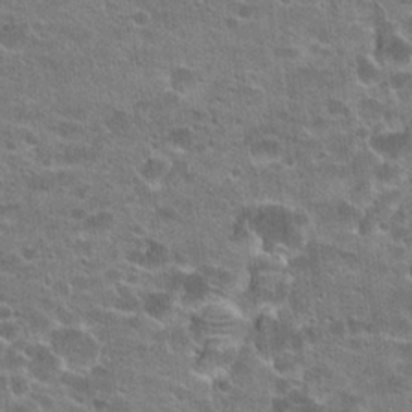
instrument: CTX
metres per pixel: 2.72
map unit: Hto
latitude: 22.3467
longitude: -43.0081
